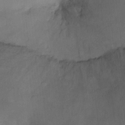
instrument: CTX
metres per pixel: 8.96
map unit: Hto
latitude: -10.3495
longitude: -36.4034
